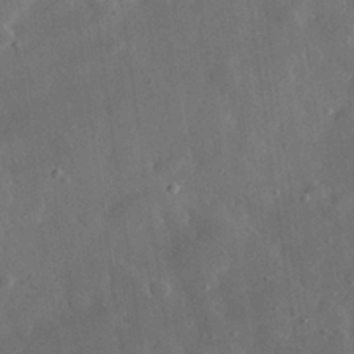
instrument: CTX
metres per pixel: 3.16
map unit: eHh
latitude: 30.1200
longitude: -78.0822
